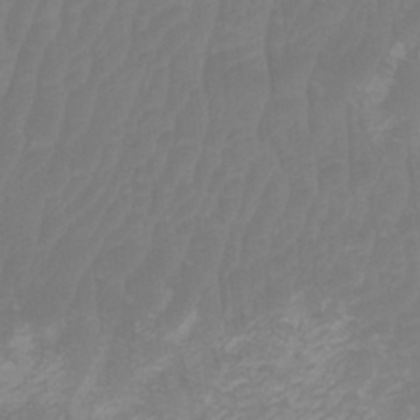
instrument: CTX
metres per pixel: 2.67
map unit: Htu
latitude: 3.1592
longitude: -20.5546
